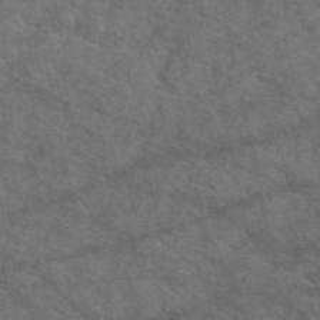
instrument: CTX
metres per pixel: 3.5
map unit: eAb
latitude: 49.4804
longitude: 112.9731
